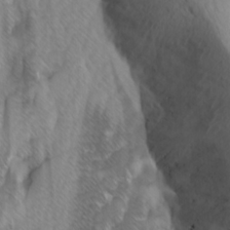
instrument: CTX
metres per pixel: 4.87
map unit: Ave
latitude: 9.3293
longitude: -105.4994
